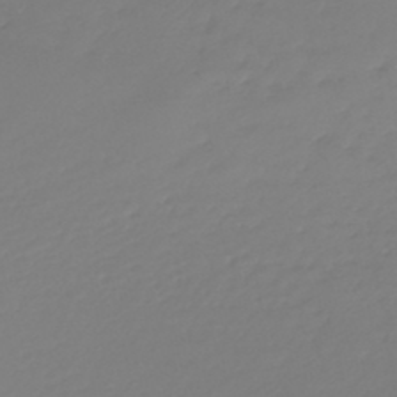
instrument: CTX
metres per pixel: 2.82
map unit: lHb
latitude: -46.3495
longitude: 62.6896
